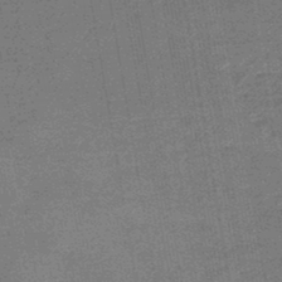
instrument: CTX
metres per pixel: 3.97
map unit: eHb
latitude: -45.7289
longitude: 86.8597
